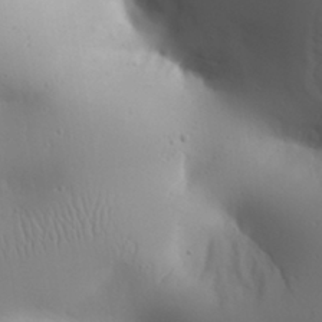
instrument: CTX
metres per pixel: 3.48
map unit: Aa
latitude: 31.9528
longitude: -143.2915
